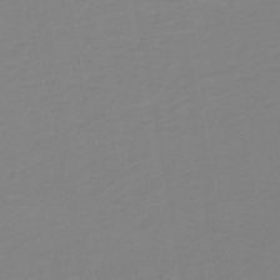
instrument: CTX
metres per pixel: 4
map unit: lHb
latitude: -41.5210
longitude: 63.6155
